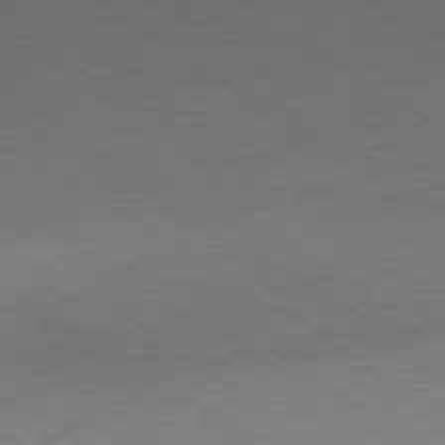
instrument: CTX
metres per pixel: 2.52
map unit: Hpe
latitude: -80.3118
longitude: 18.8975
